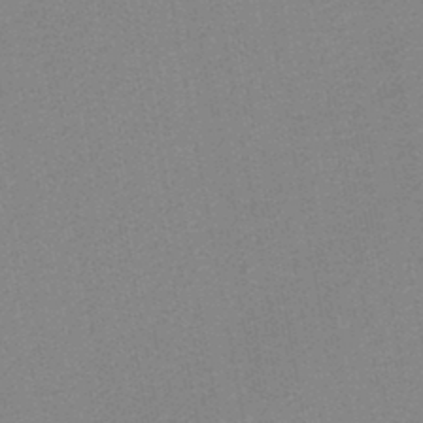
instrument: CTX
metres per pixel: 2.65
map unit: lHb
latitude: -46.0283
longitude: 69.3509
